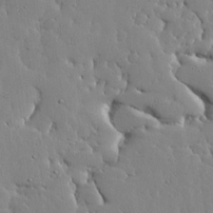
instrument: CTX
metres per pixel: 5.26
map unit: lHvf
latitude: 17.2537
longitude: -114.2900
